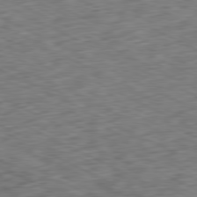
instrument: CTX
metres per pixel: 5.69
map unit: Ap
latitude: -80.9353
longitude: -72.3279
